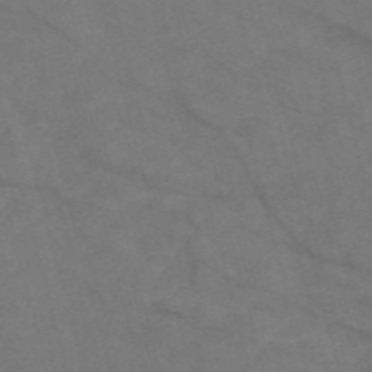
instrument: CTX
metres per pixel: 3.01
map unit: Nve
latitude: -58.1416
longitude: 51.3132
